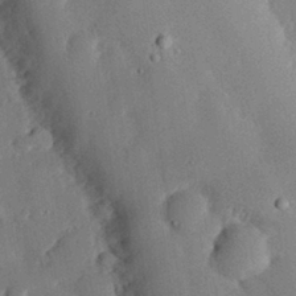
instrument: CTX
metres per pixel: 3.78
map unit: eHh
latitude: 29.2726
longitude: -81.1025
